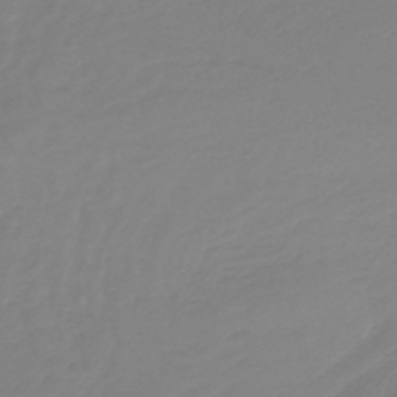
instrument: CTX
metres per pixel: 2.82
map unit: lHb
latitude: -45.6155
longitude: 72.1794
